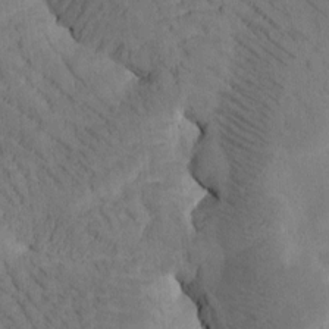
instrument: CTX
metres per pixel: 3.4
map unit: Htu
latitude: -0.8597
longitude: 172.5762
